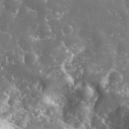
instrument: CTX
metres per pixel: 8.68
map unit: eHh
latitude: 34.3656
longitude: -62.6302
